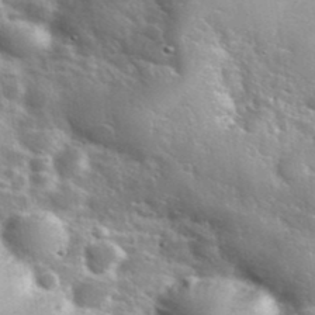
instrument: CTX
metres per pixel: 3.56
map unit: eHh
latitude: 37.9150
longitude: -60.9702
